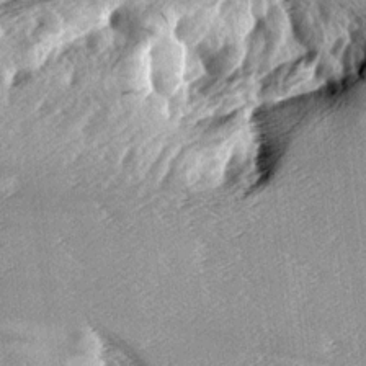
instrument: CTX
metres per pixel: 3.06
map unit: lAa
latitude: -6.5951
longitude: -124.7813
